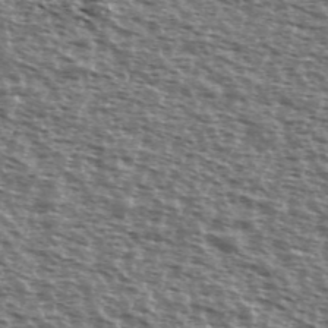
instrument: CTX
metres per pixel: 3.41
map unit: Ave
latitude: 39.0269
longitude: -111.6127
